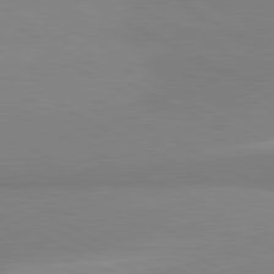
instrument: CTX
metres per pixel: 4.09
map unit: lApd
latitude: 81.6127
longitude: 159.3698
